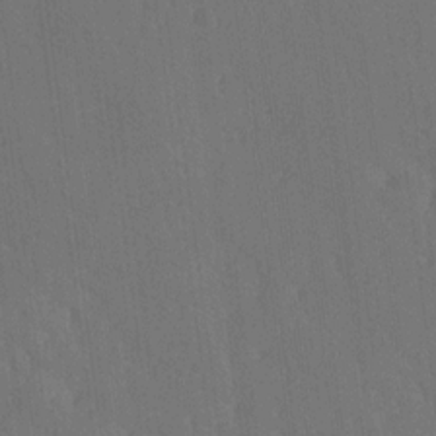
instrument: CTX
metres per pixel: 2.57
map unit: Ave
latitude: 19.1781
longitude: -137.3293
